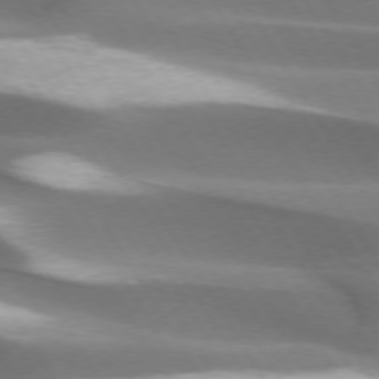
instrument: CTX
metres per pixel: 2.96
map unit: lApd
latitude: 73.7261
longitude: -51.7071
